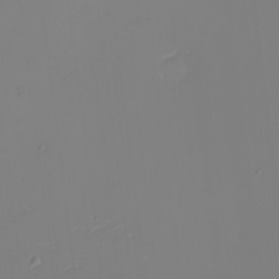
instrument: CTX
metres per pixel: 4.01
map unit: eHh
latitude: -5.0864
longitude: -83.8961
